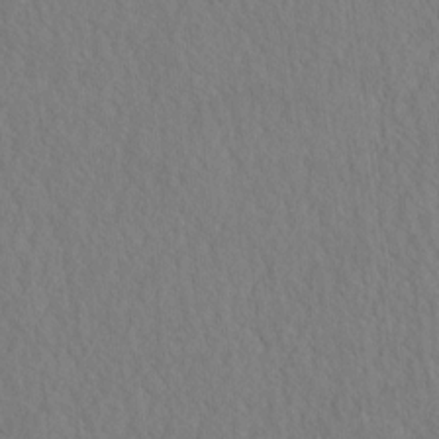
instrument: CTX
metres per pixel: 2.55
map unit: eHh
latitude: -3.3320
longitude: 15.8234
